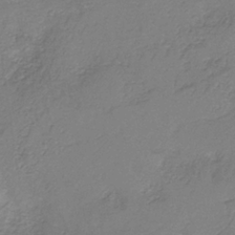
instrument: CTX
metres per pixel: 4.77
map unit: HNb
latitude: -34.0472
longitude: 56.0094
